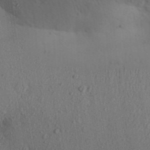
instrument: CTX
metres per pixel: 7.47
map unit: Aa
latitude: 29.9339
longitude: -146.6113
